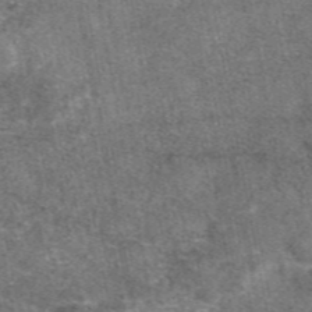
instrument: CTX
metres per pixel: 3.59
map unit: eAb
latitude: 47.5749
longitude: 107.0487
